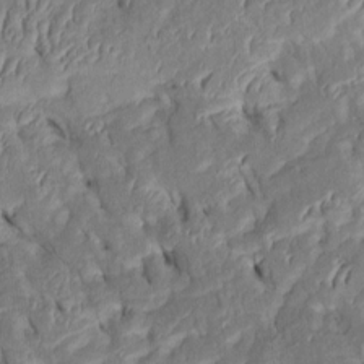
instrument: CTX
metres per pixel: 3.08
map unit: Htu
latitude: 1.1781
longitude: 148.7464
